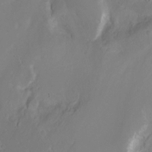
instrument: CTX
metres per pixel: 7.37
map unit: Nhu
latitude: -7.5588
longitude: -40.1955
